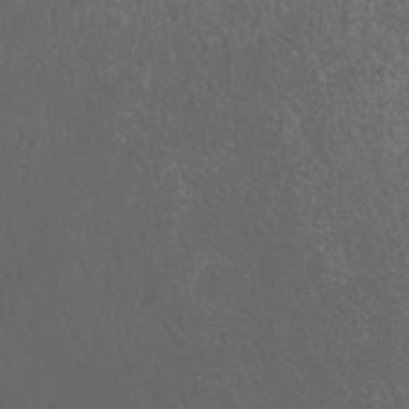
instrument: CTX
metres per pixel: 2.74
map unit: Htu
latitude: -5.5966
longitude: -73.6316
